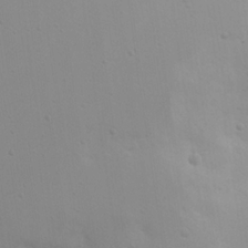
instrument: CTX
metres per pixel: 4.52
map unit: eHh
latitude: 18.1200
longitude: -71.8772
